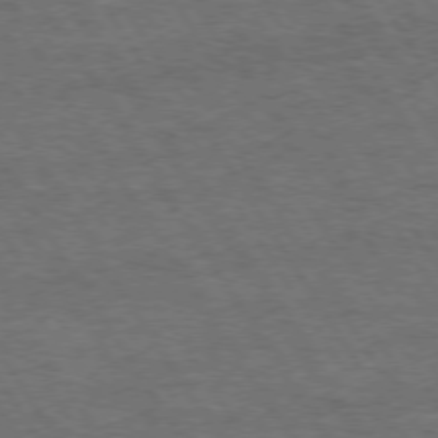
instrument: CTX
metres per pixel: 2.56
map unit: Hpe
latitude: 73.8017
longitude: -143.4993
